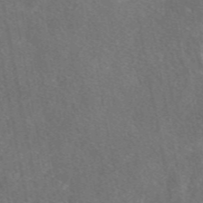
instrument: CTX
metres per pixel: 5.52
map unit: eAb
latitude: 47.9906
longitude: 111.7666
